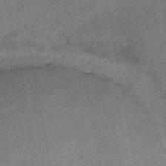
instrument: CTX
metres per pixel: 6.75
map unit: HNb
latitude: -44.8219
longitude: -36.6302
